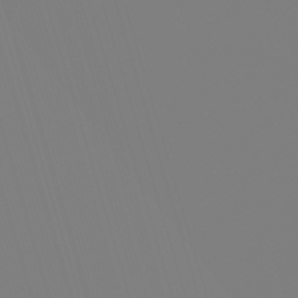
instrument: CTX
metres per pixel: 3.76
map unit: lHb
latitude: -49.8989
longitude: 82.0283
